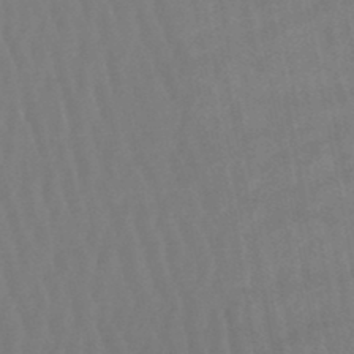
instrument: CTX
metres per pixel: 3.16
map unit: lHb
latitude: -47.4832
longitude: 62.1228
